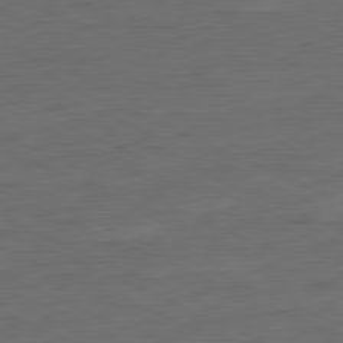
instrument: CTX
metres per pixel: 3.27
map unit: Ap
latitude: -81.5021
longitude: -68.3656
